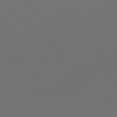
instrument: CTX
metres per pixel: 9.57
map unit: Hpe
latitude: -81.1998
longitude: 14.7275
